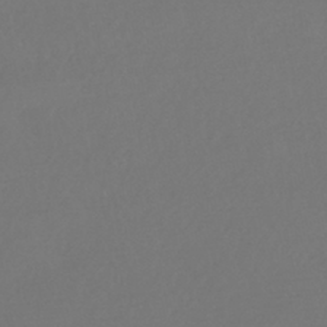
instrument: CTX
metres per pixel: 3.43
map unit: HNhu
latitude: -43.1242
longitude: 93.7478
